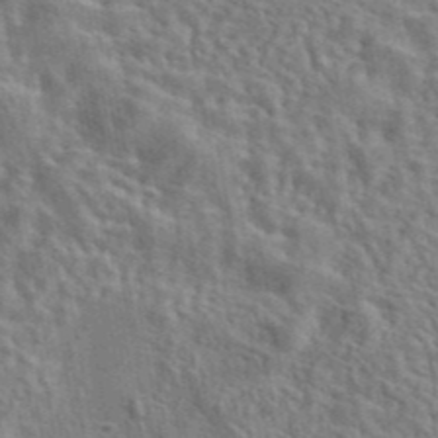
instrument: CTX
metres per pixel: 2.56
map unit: eAb
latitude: 43.1025
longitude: 113.0109
